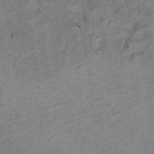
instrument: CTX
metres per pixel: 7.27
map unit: Hto
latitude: 9.3860
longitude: -36.6112
